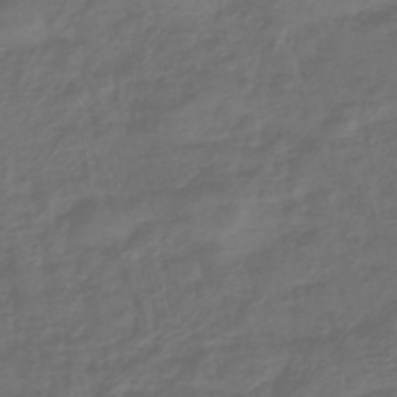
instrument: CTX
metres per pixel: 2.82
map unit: lHb
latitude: -43.3698
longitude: 81.6155
